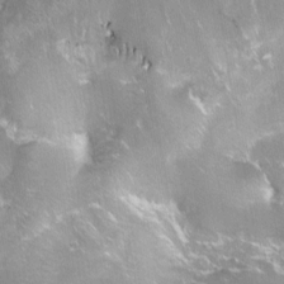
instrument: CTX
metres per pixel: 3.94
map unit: Aa
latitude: -8.8408
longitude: -71.9150
